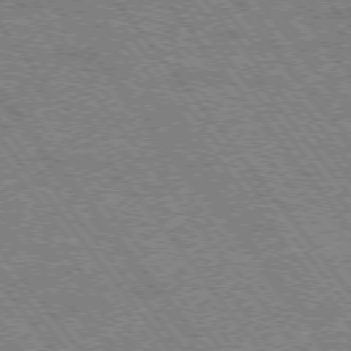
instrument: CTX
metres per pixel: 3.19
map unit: Hpe
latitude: -75.8801
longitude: -14.1389
